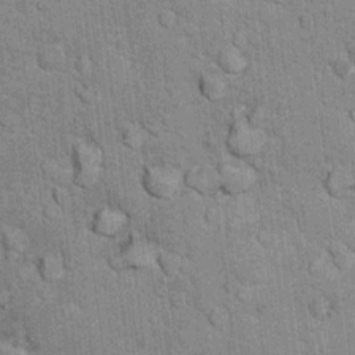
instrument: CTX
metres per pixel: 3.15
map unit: Hto
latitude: 14.0822
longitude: -33.7260
